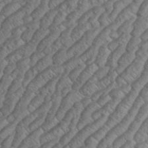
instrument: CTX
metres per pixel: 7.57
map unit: eHh
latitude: 37.1781
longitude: -137.4994
